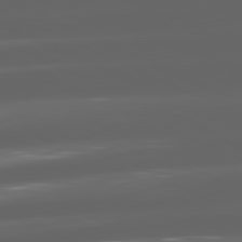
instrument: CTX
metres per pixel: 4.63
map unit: lApd
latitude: 81.4048
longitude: -146.1767
